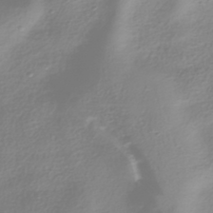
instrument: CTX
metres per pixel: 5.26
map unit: HNhu
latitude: -41.4454
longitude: 100.7085
